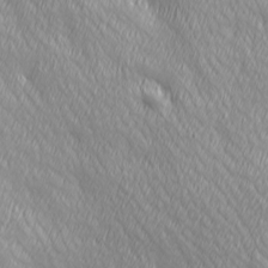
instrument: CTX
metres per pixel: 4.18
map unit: Ave
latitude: 2.6490
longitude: -113.3293
